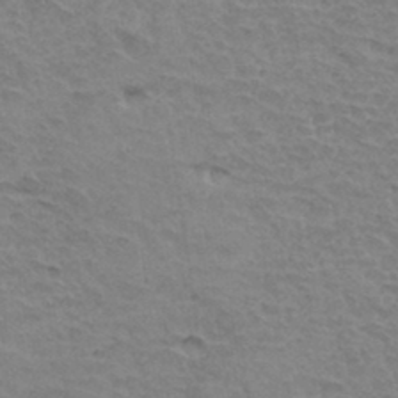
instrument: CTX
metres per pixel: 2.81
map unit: Hto
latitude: 34.3089
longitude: -45.5749
